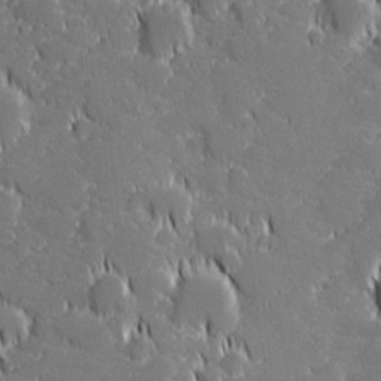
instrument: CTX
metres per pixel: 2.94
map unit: lHvf
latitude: 27.2159
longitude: 142.9541
